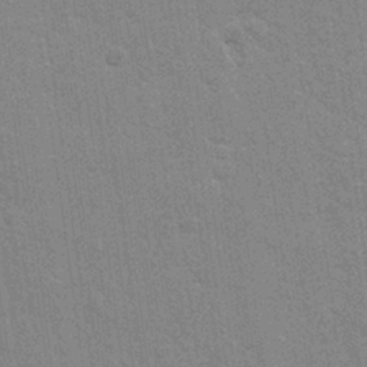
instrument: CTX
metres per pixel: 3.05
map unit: Nhu
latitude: 27.2726
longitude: -64.0822
